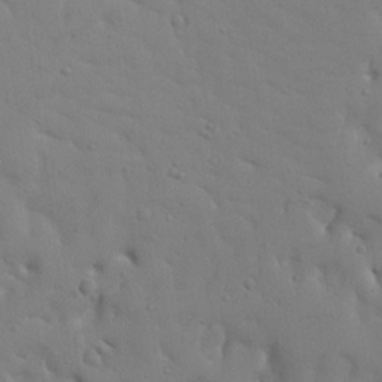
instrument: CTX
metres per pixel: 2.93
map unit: Nhu
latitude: 19.6316
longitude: -73.7072
